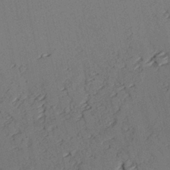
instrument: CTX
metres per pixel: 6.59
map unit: lAvf
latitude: 26.7813
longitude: -110.3090
